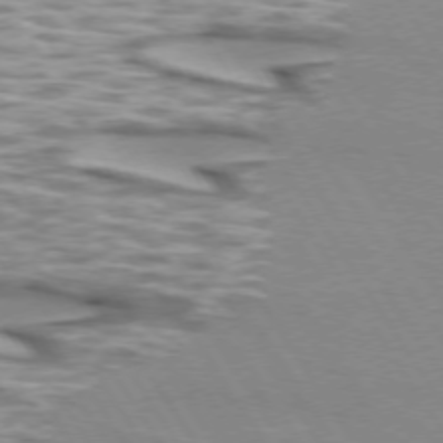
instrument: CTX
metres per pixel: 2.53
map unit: lApd
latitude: 73.2537
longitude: -56.6490
